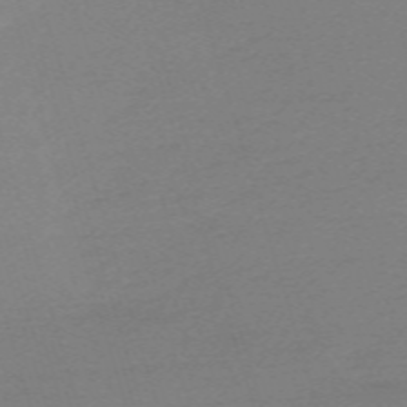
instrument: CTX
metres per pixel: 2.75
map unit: eHh
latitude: -62.6707
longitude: 52.3684
